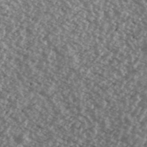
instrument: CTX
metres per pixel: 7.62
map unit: Ave
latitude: 39.5182
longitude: -111.5182
